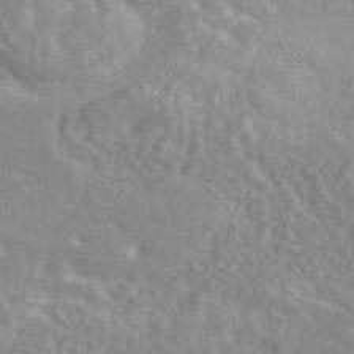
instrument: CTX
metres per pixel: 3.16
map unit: ANa
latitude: 46.6869
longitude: 26.8596
